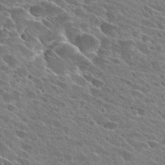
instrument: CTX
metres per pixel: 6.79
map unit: Hto
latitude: 25.6882
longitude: -41.0269
